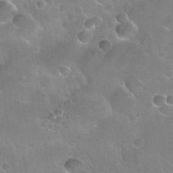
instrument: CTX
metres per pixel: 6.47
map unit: Nhu
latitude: 31.4049
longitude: -54.1578
